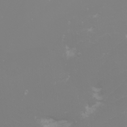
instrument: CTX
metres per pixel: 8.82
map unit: Nhu
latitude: -8.7085
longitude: -95.1781
